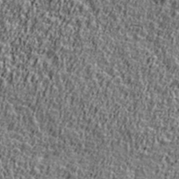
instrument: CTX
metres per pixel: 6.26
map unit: Ave
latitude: 41.6127
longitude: -112.2900
